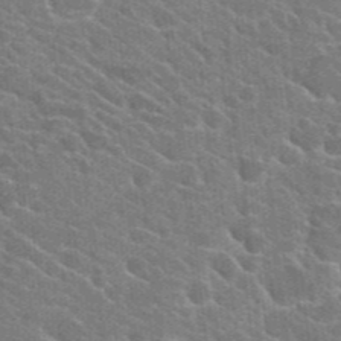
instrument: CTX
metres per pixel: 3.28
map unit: Hto
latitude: 25.2159
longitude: -36.9136
